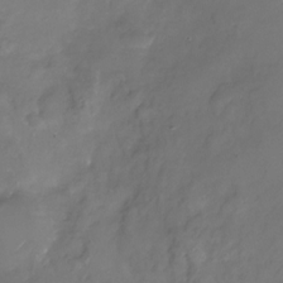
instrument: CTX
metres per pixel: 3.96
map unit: Nhu
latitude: -28.4440
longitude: -72.2901
